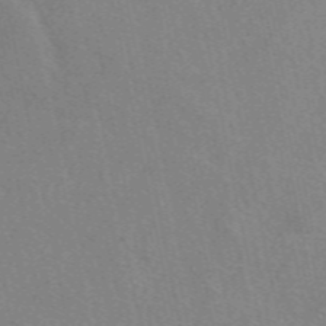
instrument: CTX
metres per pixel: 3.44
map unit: eAb
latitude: 50.0255
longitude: 116.3873
